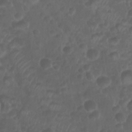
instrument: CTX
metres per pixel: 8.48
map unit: Nhu
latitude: 28.6679
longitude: -56.1766
